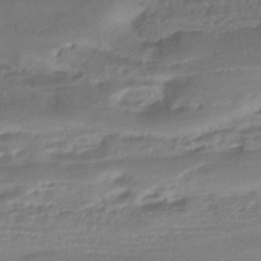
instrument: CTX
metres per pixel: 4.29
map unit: HNhu
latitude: -42.1983
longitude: 102.5952
